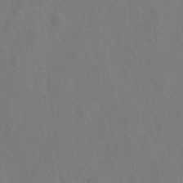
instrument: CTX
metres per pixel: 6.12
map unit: Hto
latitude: 8.9325
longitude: -35.2348
